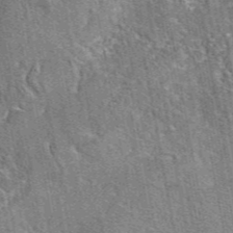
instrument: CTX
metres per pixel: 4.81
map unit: eAb
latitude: 45.4048
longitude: 110.7274
